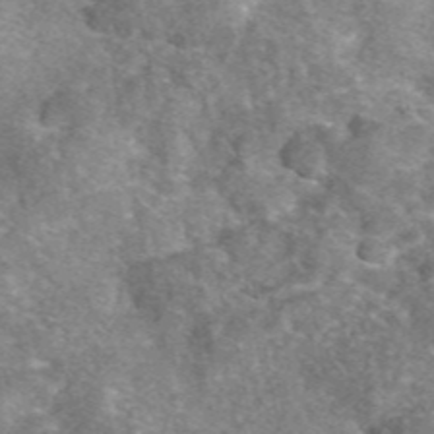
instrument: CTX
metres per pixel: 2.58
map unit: eAb
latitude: 46.5735
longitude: 103.1809
